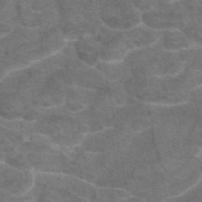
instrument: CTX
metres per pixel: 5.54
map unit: eAb
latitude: 46.3468
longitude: 101.8989
